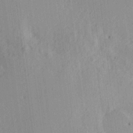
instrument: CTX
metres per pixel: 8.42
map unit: Hve
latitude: 18.9891
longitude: 149.2376
